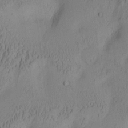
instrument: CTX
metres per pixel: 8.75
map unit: Aa
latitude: 7.9528
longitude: -127.7450
